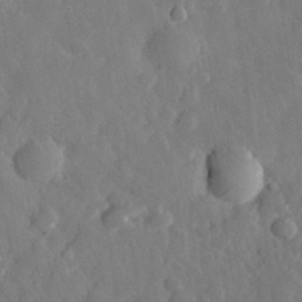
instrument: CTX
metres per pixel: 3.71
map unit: eHh
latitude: 29.7072
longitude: -78.1767
